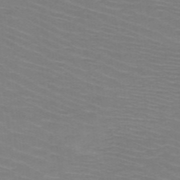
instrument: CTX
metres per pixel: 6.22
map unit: HNb
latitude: -48.4629
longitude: -45.4993
